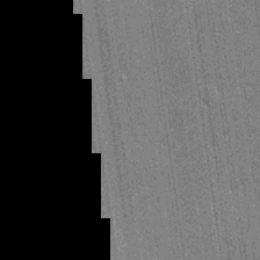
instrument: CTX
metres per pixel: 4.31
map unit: lHvf
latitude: 19.8772
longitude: 142.3873
